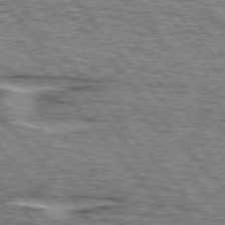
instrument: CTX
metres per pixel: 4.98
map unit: lApd
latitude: 75.5371
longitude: -76.7813
